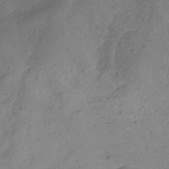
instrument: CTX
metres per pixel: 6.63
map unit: HNhu
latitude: -40.3117
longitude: 98.9353
